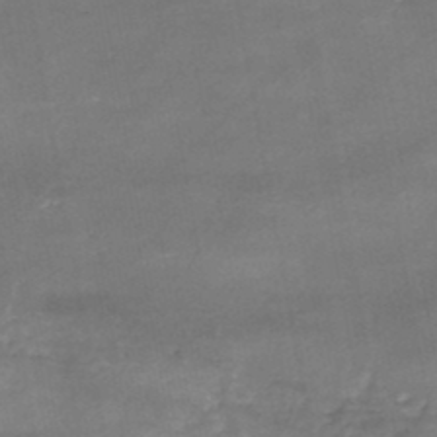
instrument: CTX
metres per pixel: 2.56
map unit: Nhe
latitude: -47.8989
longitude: -170.7246
